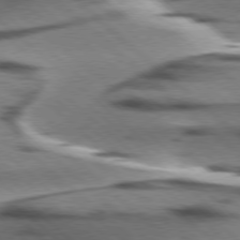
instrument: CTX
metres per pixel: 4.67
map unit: lApd
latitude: 77.6694
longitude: -49.9528
